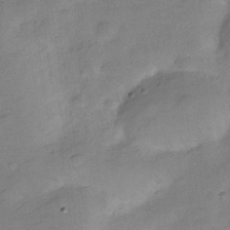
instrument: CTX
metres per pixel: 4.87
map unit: Hve
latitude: -28.4629
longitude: 92.6896
